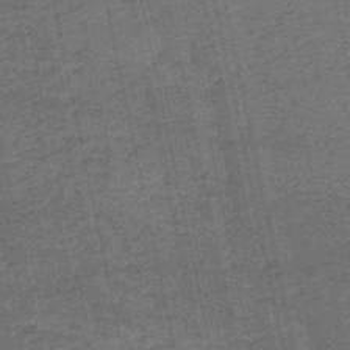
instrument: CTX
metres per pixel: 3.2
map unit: HNb
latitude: -52.8408
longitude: -51.6693
